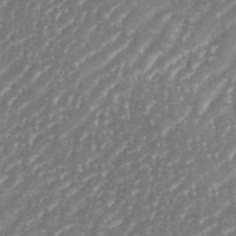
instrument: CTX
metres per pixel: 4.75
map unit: eHh
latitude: 35.5182
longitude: -134.3278
